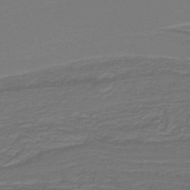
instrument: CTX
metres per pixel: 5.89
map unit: lHb
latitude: -39.6722
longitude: 55.4266
